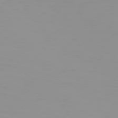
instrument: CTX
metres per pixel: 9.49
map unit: Hpe
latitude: 74.2900
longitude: -128.4412
